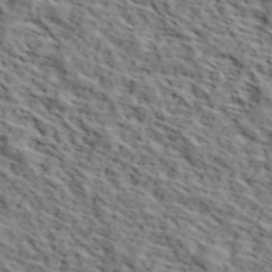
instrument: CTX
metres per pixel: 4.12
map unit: lHvf
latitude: 39.9528
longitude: -86.7435
